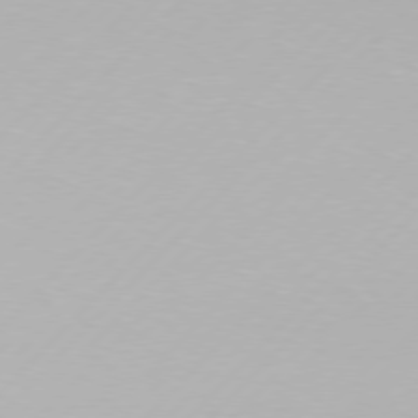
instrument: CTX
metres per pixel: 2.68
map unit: Hpe
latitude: 76.7057
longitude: -127.8961
